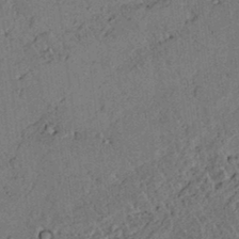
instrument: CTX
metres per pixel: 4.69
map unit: lAvf
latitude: 4.8191
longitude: 159.0486
